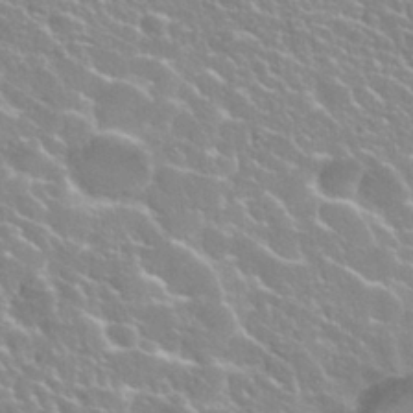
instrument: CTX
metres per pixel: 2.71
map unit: Nhu
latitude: 27.7072
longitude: -51.3670
